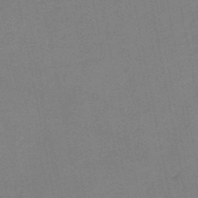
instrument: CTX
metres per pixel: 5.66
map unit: HNb
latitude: -46.7841
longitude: -36.0822
